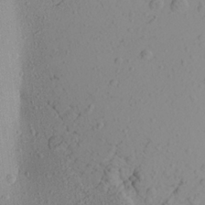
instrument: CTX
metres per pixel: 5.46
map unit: Aa
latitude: 24.0822
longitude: -144.4601
